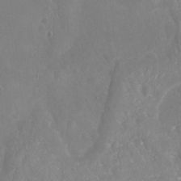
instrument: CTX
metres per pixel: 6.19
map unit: Nhu
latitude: -18.9542
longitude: -58.1389
